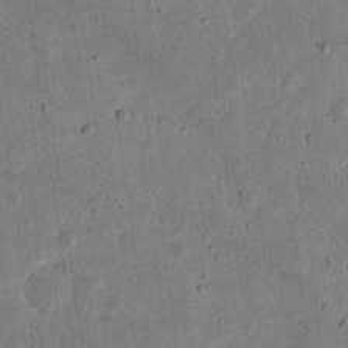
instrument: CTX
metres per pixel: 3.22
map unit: eHh
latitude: 21.7261
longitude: -69.4616
